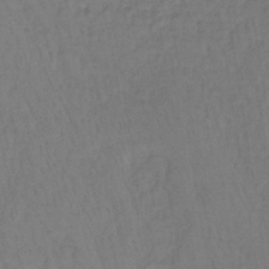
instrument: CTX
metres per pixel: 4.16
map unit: lHb
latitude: -35.7667
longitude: 65.2943
